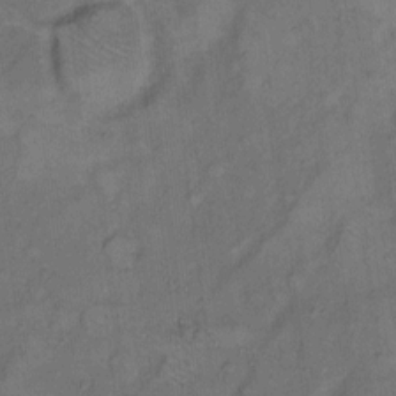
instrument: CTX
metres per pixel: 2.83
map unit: Hto
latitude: 8.1011
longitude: -59.7261
